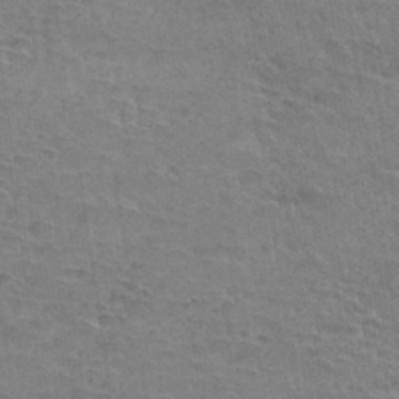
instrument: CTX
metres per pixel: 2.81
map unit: Hto
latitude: 35.7071
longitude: -44.2144
